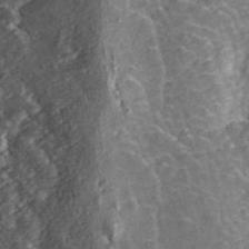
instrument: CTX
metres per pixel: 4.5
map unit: ANa
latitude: 45.8205
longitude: 25.4454
